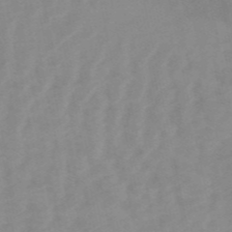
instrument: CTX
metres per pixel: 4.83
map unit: HNb
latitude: -54.3306
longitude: -43.9717
